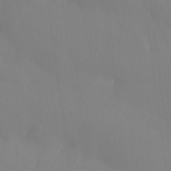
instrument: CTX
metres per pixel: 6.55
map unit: Htu
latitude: -15.0109
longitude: -47.6883
